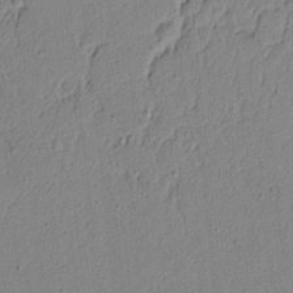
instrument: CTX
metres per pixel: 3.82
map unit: lAvf
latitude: 5.8016
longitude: 165.3699
